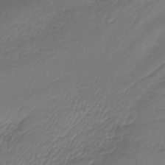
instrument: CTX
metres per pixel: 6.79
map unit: lHb
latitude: -42.4251
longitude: 72.4251
